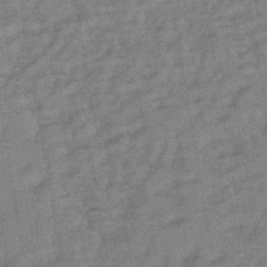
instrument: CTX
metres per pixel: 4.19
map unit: eHb
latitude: -42.4251
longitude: 82.2172
